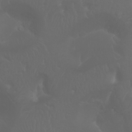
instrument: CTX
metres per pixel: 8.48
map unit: Htu
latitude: -6.1794
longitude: -70.0822
